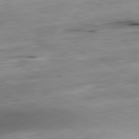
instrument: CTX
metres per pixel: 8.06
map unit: Ap
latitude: -81.2754
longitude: -69.4993
